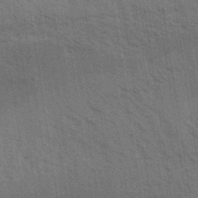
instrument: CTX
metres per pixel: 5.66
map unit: Aa
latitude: 32.7435
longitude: -139.8961
